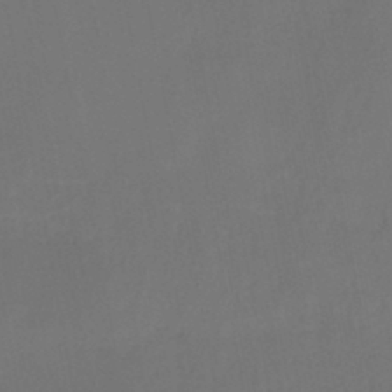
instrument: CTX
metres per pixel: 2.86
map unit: HNb
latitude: -44.1039
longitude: -44.5168
